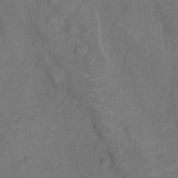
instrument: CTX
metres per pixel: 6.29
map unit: Hto
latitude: 5.5749
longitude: -61.0647
